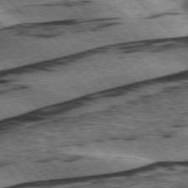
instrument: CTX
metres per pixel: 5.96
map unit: lApd
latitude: 75.9906
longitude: -78.5168
